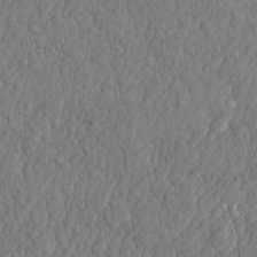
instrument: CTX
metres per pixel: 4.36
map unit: lHvf
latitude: 22.5168
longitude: 142.6896
